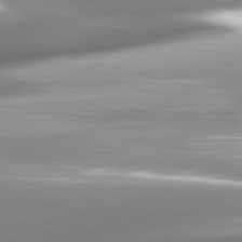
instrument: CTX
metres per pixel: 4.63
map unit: lApd
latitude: 82.4790
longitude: -142.1767
